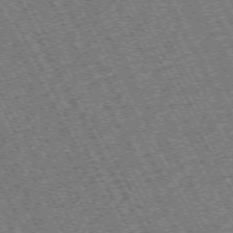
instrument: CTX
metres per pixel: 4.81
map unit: Hpe
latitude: -71.7100
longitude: 11.1998
